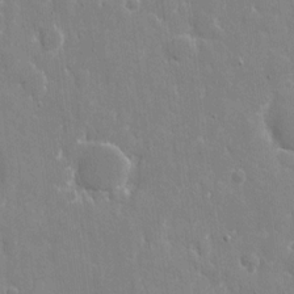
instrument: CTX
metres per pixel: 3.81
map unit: eHh
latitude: 8.8191
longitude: -69.8017
